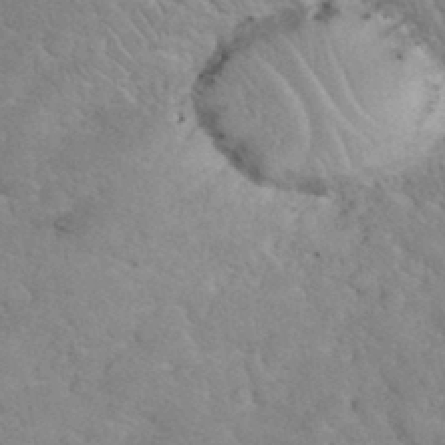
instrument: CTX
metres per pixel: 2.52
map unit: eHh
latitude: 35.4426
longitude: -64.3278
